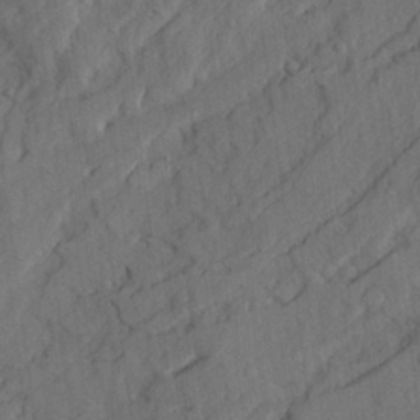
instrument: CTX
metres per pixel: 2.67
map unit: Ave
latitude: 23.6127
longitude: -133.4615
